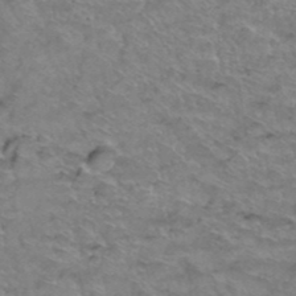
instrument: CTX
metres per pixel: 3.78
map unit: Hto
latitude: 38.5924
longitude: -44.3089
